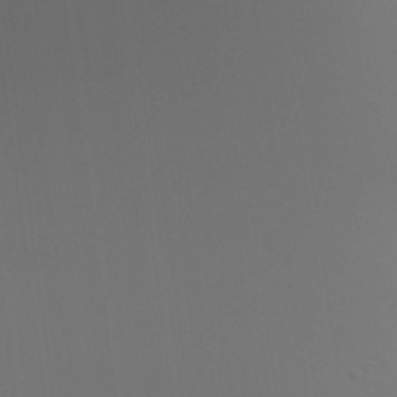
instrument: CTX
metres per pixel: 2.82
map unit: Aa
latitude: 27.1781
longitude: -131.5183
